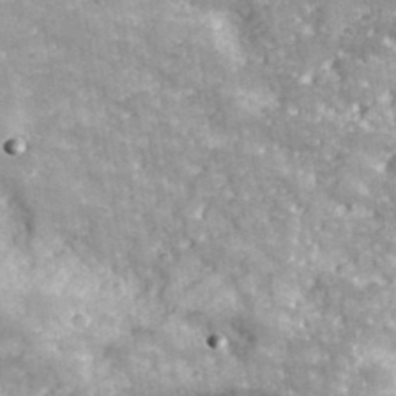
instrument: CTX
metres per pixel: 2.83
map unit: lHvf
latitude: 35.0836
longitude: -92.1011
